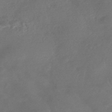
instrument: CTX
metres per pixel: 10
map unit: HNhu
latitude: -43.6343
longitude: 91.5777
